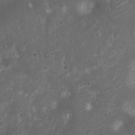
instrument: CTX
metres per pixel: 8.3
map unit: Nhu
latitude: 6.5357
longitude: -21.2159
